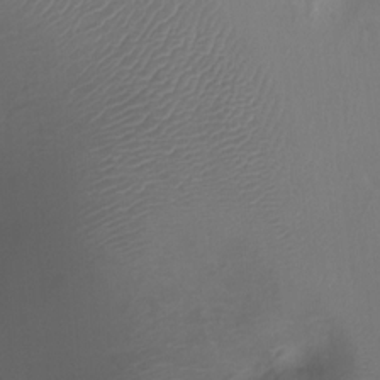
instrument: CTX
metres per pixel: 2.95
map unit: Ht
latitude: -2.9163
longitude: -18.2711
